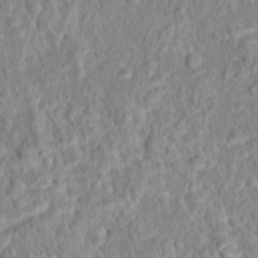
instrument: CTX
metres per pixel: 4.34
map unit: Hto
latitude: 16.1011
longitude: -41.4048
